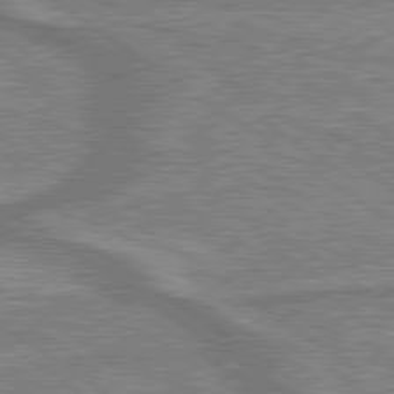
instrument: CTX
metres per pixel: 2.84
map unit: lApd
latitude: 79.6505
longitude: 175.4832
